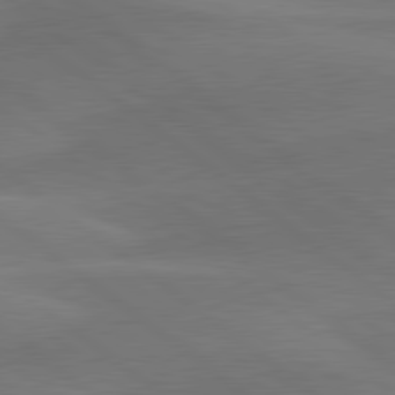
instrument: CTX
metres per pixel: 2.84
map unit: lApd
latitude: 80.3089
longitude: -84.0255
